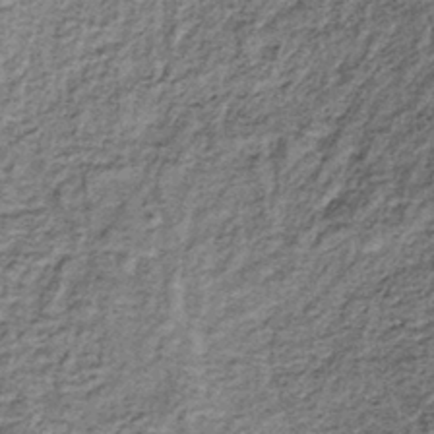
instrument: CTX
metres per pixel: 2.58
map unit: lHb
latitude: -38.2550
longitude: 66.2740
